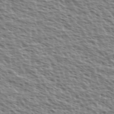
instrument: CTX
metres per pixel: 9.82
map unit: Ave
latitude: 37.4049
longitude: -112.7246
